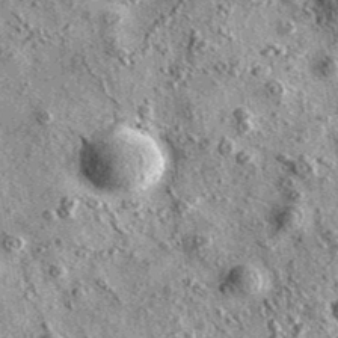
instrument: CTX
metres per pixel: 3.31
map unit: eAb
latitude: 36.5357
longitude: 111.5210
